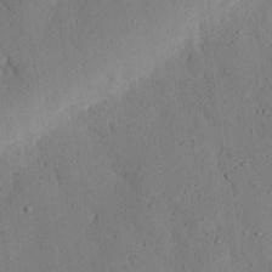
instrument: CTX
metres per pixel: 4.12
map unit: eHh
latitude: 25.8961
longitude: -80.1011
